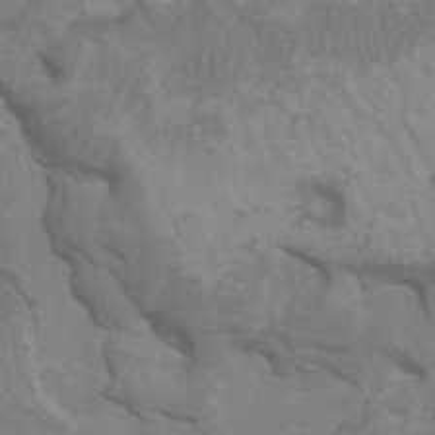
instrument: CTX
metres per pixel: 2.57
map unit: HNhu
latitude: 4.6868
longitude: -3.0269
